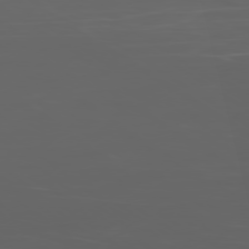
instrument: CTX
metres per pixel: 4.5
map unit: Ap
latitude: -78.9541
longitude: -75.9339
